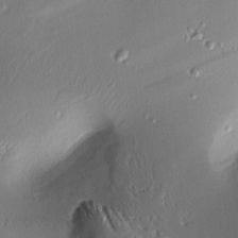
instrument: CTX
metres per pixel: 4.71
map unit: Aa
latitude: 10.0633
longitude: -142.5735
